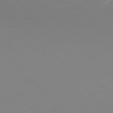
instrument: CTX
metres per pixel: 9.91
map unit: Hpe
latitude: 77.0836
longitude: -174.6113
